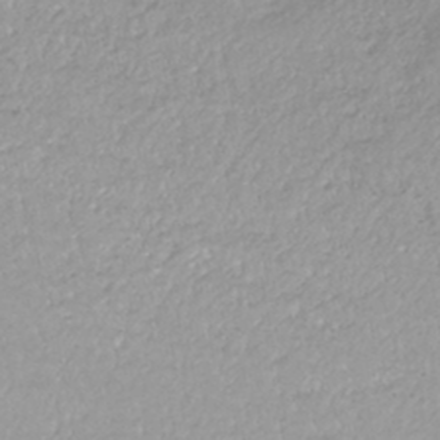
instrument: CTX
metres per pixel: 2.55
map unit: HNhu
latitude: -44.6330
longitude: 95.1620
